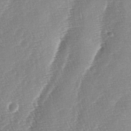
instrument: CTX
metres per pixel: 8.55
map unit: lAa
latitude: -4.7841
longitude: -130.0255
